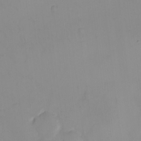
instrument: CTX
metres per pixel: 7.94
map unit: eHh
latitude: -9.3698
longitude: -66.3089
